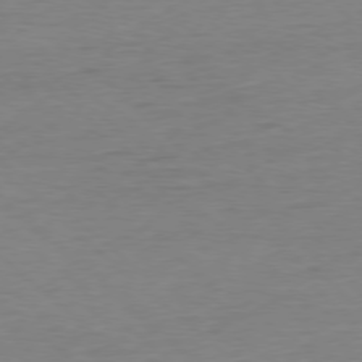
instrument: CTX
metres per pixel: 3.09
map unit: Ap
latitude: -78.2739
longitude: -87.8205
